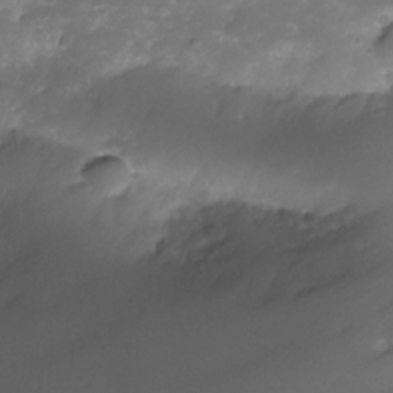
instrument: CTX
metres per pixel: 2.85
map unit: Nhe
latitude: -34.5952
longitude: -145.9339
